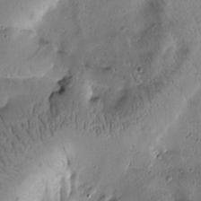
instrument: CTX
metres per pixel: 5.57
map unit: Htu
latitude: -1.8801
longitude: 171.1242
